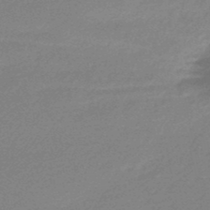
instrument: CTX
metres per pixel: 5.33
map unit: lHb
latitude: -48.2929
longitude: 66.0661
